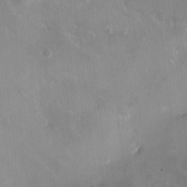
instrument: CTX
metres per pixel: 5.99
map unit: HNhu
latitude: 0.5357
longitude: -3.5371
